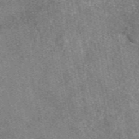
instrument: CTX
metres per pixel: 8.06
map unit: eAb
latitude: 48.1578
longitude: 109.0864
